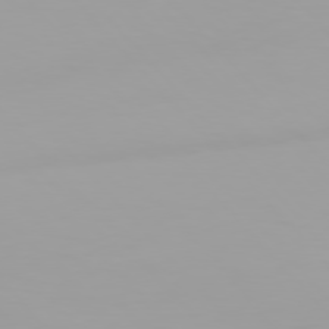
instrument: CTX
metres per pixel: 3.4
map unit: Hpe
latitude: 76.1011
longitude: -143.7072
